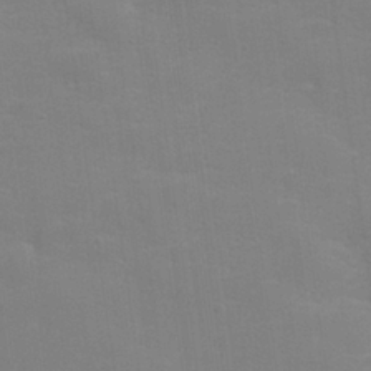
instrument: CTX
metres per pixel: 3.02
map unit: lHvf
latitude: 24.8380
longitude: 142.0661
